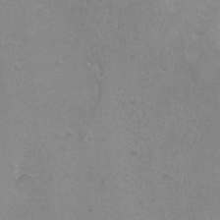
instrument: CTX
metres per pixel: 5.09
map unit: Nhu
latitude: -6.4440
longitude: -48.2334
